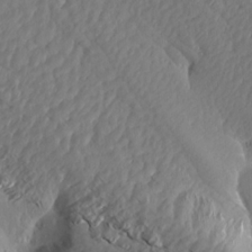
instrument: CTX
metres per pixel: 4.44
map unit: Aa
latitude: 15.5938
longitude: -146.0633
